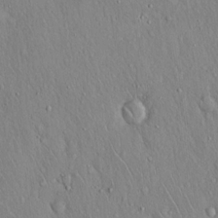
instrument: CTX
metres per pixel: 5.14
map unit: Hto
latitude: 17.3293
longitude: -58.4412
